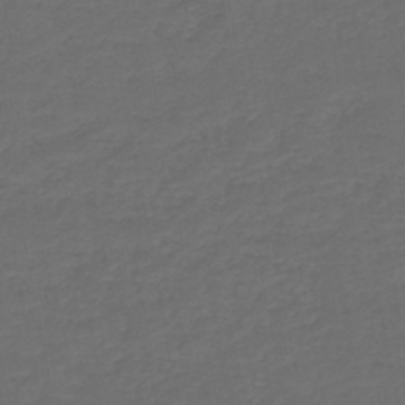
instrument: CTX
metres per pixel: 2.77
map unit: HNb
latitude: -47.8233
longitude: 56.8030
